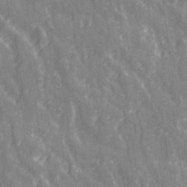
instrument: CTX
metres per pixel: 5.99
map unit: Ave
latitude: 21.1970
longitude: -134.0444
